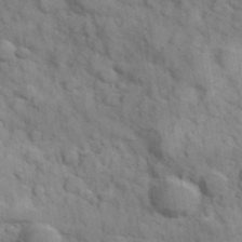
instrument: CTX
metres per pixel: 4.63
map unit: Hve
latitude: 31.9151
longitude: 151.2376
